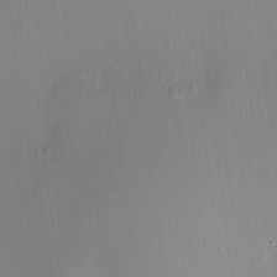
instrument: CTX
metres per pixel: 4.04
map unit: HNhu
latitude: 8.4601
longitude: 14.0283
